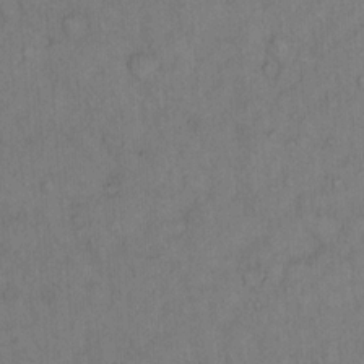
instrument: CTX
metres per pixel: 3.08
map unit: Hto
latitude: 12.9136
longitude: -57.1970
